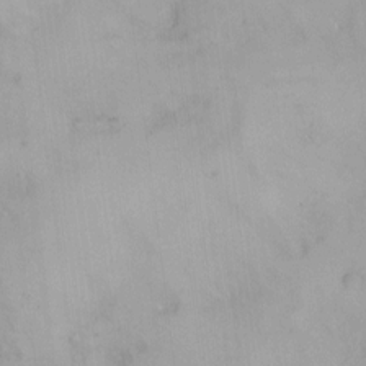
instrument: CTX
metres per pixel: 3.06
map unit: HNhu
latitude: 5.5182
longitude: 3.5966
